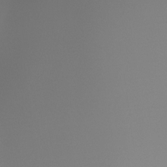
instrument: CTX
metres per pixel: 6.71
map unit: Ht
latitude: -15.8234
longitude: -44.8380
